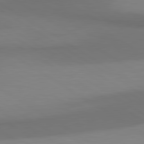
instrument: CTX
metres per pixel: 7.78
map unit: lApd
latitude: 80.7435
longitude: 160.3873
